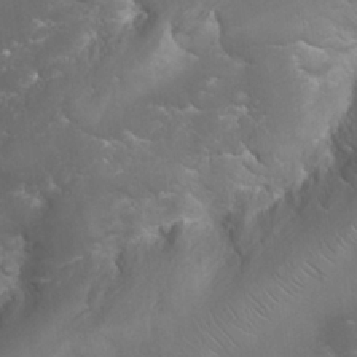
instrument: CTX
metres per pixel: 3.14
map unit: Nhu
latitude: 24.3467
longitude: -59.8583
